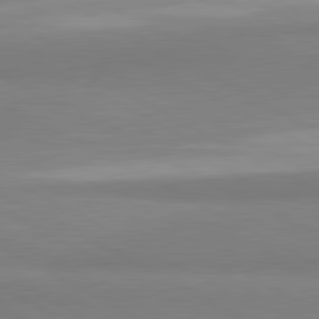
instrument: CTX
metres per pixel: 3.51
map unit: lApd
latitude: 81.4237
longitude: 159.2187
